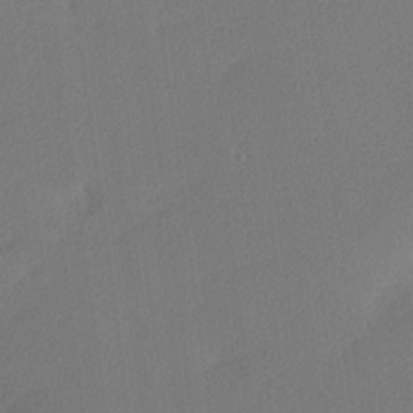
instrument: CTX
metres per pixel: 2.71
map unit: lHvf
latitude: 25.1970
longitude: 140.5952
